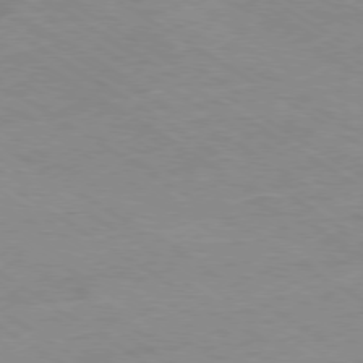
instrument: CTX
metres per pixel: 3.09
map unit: Ap
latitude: -78.5384
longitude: -70.7624
